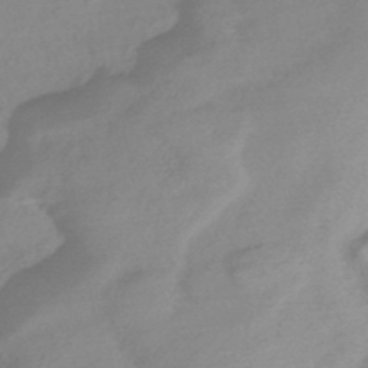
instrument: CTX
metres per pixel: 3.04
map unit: HNhu
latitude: -45.9745
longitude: 91.7100
